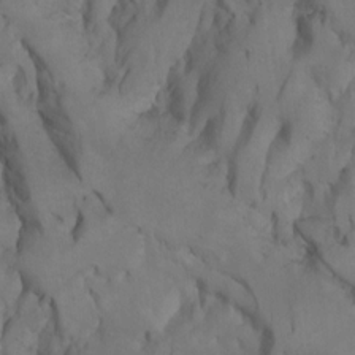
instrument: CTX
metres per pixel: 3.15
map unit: Htu
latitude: -7.1431
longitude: -66.1199
